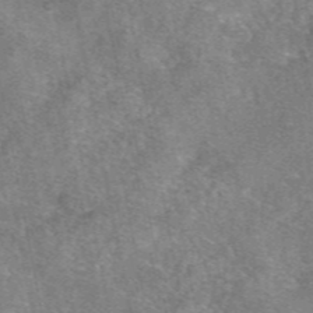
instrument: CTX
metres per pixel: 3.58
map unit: eAb
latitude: 46.9325
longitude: 103.3699
